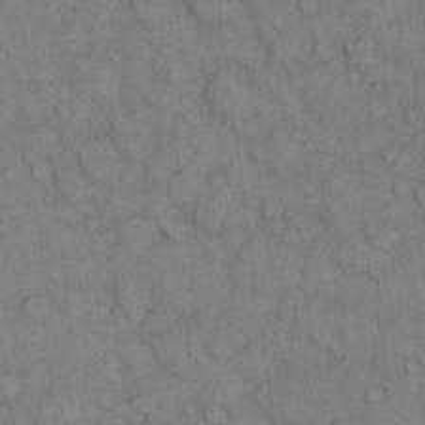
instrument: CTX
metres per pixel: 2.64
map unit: Hto
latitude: 10.2712
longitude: -59.4993
